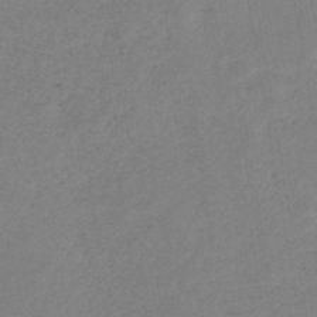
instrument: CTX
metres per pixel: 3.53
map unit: eHb
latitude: -40.9353
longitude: 79.6155
